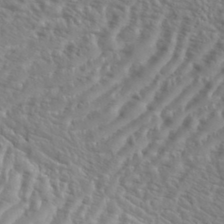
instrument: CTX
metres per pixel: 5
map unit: eHh
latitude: 36.4034
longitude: -134.3278
